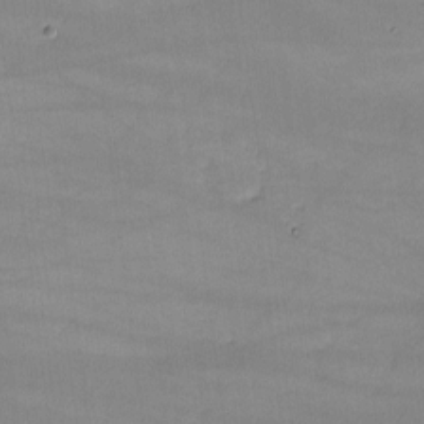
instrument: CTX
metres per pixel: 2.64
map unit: lHvf
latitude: -9.9178
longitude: -101.2348
